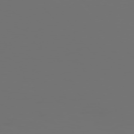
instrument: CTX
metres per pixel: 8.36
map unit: Hpe
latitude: 76.4601
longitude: -139.8961
